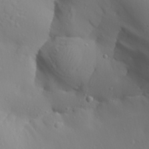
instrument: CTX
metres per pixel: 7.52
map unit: Aa
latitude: 30.3468
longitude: -133.2348
